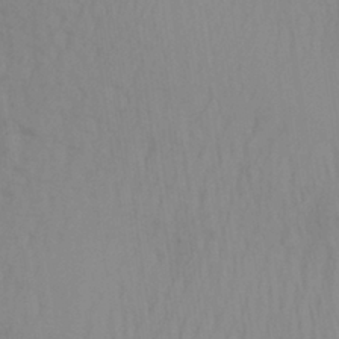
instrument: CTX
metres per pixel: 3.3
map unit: Aa
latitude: 29.5938
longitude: -136.7435
